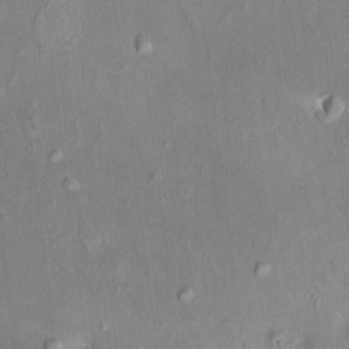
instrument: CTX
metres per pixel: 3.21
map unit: HNhu
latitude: 5.6505
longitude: 7.6722
